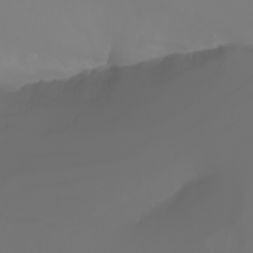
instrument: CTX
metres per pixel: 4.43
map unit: Nhu
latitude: -7.3887
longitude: -83.9528
